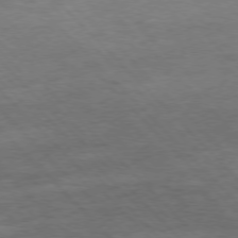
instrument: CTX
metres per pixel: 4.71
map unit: Hpe
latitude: -77.4076
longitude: 14.4629
